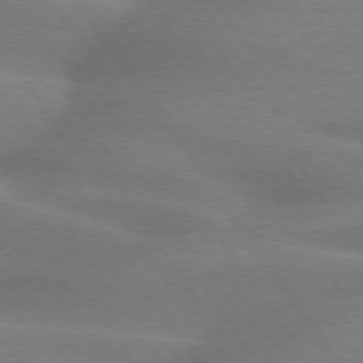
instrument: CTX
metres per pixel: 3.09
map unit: lApd
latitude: 74.9703
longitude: -58.9514
